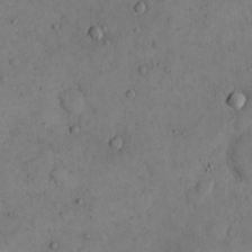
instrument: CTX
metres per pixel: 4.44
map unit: eHh
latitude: 14.2145
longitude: -67.3670
